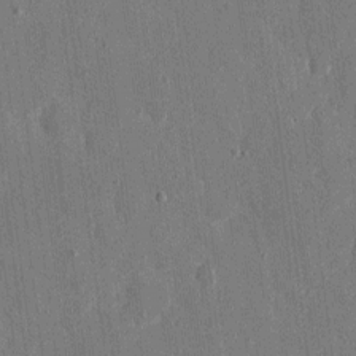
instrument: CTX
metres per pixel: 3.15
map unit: eHh
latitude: 7.8583
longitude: -68.2145
